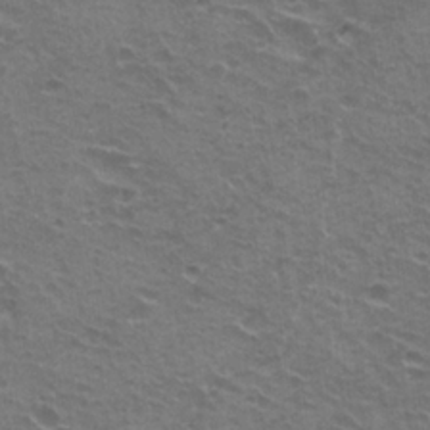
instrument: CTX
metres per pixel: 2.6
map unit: Hto
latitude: 22.1389
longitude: -31.9717
